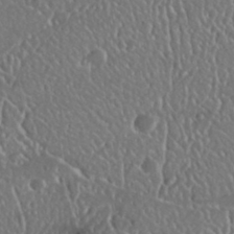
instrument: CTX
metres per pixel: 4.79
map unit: Nhu
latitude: 25.5749
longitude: -57.8961
